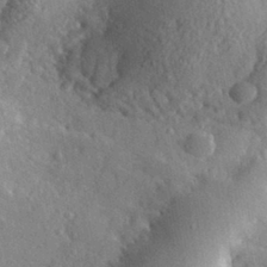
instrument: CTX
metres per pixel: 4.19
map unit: lHvf
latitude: 32.6490
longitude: -86.2711
